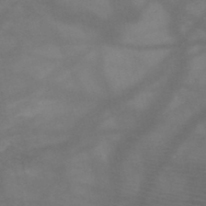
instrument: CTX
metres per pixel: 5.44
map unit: HNb
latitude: -48.2929
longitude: -41.0080
